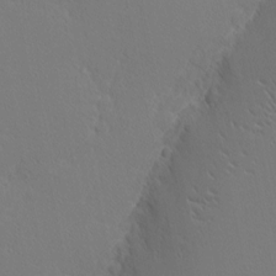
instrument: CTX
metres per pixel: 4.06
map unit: Nhu
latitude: 1.7638
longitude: -77.0080
